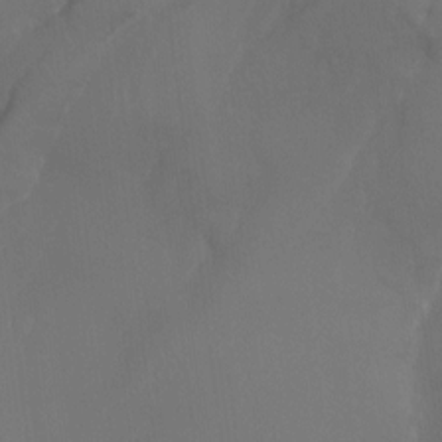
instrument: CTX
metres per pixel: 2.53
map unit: Aa
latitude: -7.6533
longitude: -72.3846
